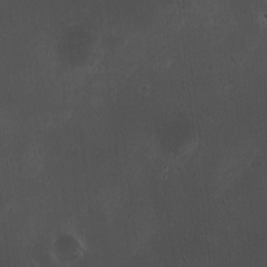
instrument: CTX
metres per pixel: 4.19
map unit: HNhu
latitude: 4.1767
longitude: 5.1242
